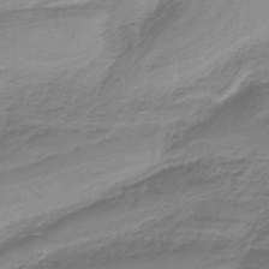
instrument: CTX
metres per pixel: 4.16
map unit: HNb
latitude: -36.4251
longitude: 56.6896
